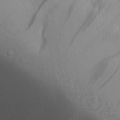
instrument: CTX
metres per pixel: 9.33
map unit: Aa
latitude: 29.1781
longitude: -132.6491
